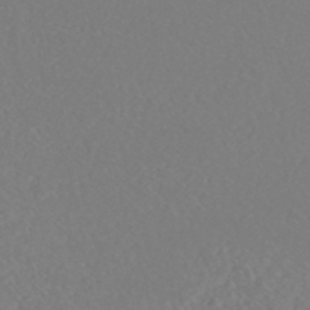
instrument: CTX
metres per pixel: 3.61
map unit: HNhu
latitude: -47.1431
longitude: 104.4251
